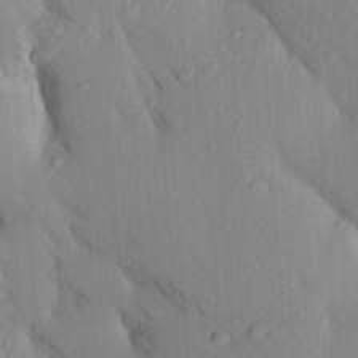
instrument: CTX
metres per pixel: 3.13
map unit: Aa
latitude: 24.3845
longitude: -150.6112
